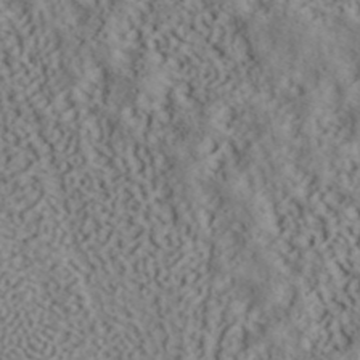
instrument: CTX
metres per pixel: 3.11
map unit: ANa
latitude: 41.7071
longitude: 55.1431
